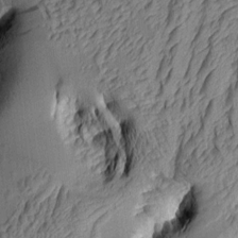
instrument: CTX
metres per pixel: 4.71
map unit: Aa
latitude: 8.5924
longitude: -128.9514
